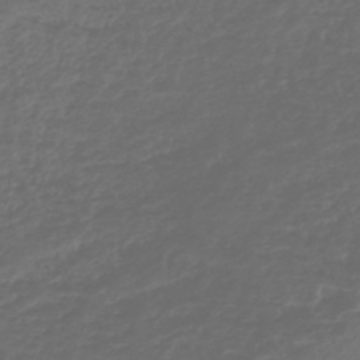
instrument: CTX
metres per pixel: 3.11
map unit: lHb
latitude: -43.6910
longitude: 71.8045
